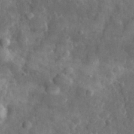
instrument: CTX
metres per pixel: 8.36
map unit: eHh
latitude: 31.3104
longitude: -70.4979
